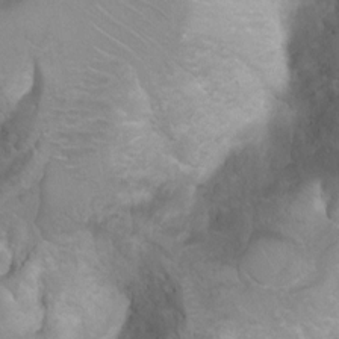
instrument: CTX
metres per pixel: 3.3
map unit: Ht
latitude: 2.3089
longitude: -24.7435
